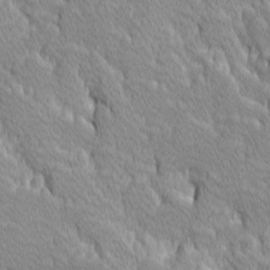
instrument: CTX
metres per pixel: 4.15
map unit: Ave
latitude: -10.5007
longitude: -117.6694
